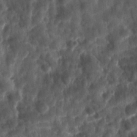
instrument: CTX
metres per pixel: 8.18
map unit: Ave
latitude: 17.6316
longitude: -131.6505
